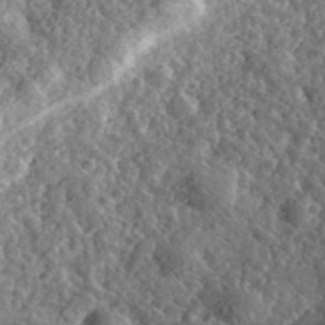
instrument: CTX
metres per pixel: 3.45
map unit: eHh
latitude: 35.5560
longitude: -79.4805
